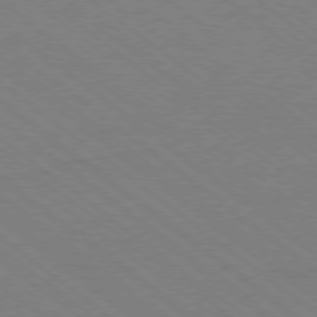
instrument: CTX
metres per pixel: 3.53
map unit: Ap
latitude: -79.0108
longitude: -64.6490
